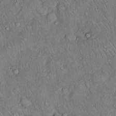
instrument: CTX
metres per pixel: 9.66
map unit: Hto
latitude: 10.8947
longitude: -60.1011
